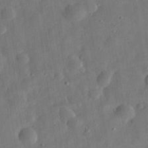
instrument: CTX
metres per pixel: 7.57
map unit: eHh
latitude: 30.9703
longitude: -74.9136
